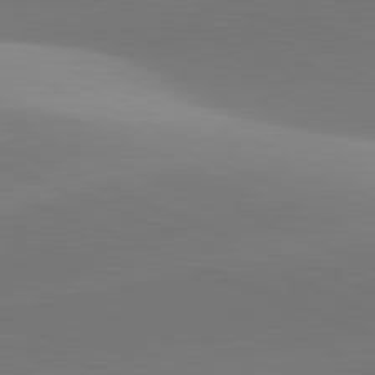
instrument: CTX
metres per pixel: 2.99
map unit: lApd
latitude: 81.5938
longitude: 141.9556
